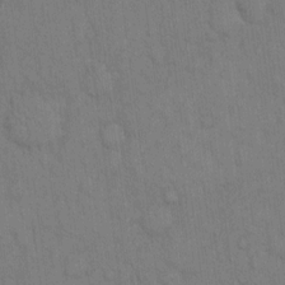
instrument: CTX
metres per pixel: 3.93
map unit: Hto
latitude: 13.2348
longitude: -61.3859
